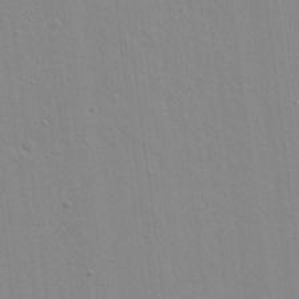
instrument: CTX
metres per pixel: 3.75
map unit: lAvf
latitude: 16.6302
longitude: -128.2900
